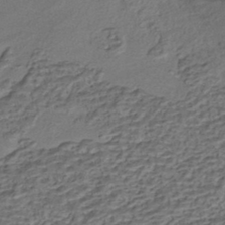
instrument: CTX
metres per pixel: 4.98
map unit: HNhu
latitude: -42.2172
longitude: 107.6344
